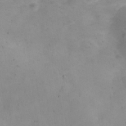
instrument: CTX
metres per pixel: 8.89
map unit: eHh
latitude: 24.5545
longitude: -63.9528
